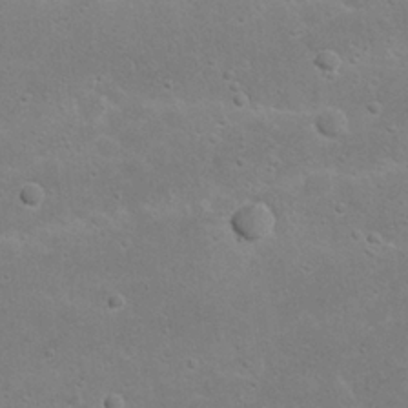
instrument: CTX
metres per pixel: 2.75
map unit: Nhu
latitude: 23.0080
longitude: -71.8961
